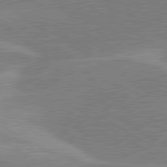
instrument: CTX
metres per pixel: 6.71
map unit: lApd
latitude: 80.3089
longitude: -122.5168
